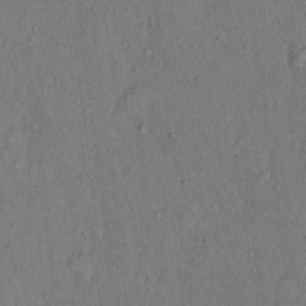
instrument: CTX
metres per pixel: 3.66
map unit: Hto
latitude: 12.3656
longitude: -60.9136
